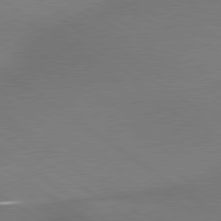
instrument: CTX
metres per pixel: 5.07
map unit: lApd
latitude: 79.5938
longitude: 178.9352
